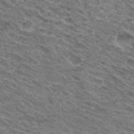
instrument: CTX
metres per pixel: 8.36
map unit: Hto
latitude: 32.1578
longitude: -44.7435
